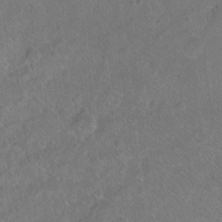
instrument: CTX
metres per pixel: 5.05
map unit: Ht
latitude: -6.8219
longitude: -37.0081
